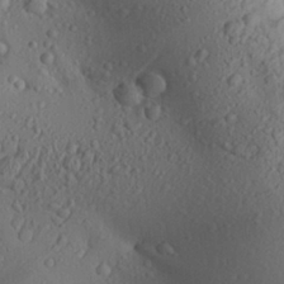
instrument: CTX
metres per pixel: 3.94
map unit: Aa
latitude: 28.3278
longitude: -131.9717
